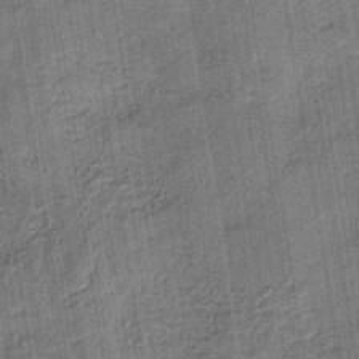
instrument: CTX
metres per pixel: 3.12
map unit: lHb
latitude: -38.6519
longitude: 60.4251
